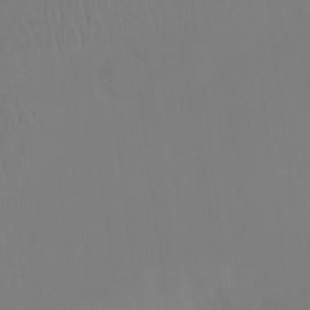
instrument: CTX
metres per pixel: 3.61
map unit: Ht
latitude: -15.1054
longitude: -50.6679
